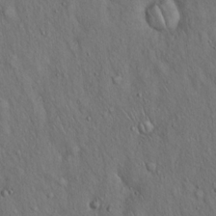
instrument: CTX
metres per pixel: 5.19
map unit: Hto
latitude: 15.9528
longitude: -58.3467
